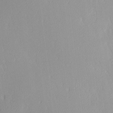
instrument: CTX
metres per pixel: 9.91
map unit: Ave
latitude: 3.2159
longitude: -113.1781
